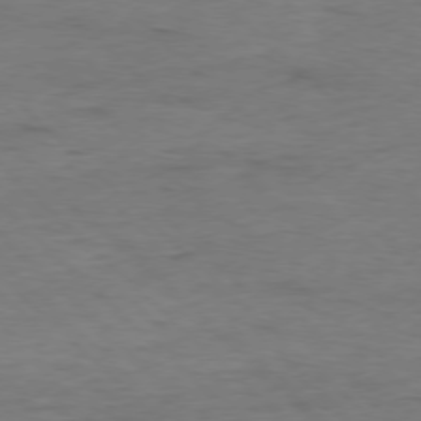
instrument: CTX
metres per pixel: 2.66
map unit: Ap
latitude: -77.6344
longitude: -88.5735
